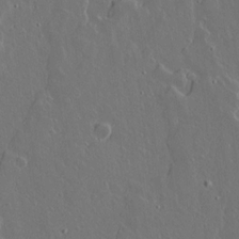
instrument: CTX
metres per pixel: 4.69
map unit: lAvf
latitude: 15.5938
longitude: -129.1025
